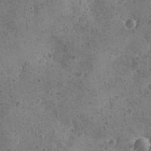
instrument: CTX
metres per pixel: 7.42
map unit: Ave
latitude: -8.7085
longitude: -118.3467
